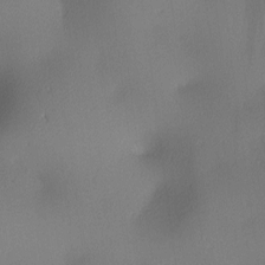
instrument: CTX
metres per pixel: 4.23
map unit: lAa
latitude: 2.3656
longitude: -115.9150
